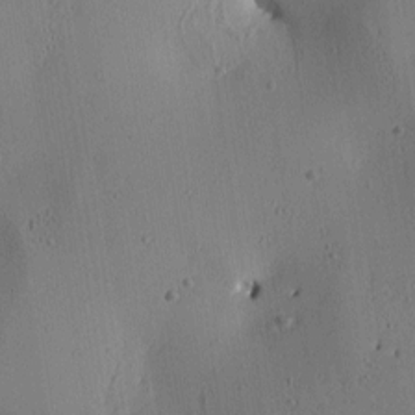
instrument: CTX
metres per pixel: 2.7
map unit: lAa
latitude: 5.9717
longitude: -113.2726
